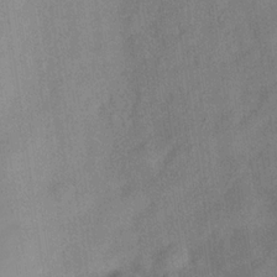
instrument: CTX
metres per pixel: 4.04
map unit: Hve
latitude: -32.0283
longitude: 91.9178
